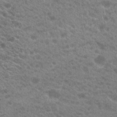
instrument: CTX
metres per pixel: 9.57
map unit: Hto
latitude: 21.0648
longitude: -38.4601
